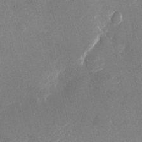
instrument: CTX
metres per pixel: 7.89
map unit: Nhu
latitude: -23.5588
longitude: -72.7436
